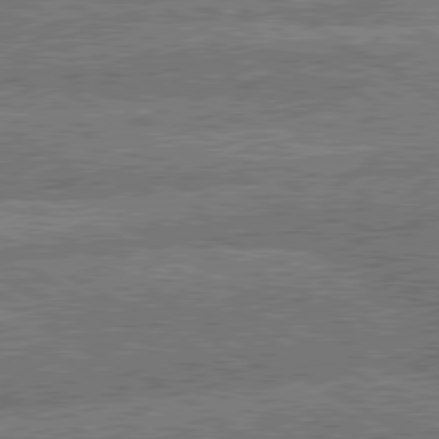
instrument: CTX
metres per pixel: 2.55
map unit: lApd
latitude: 79.8206
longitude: -163.1781
